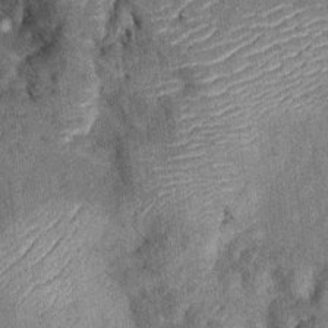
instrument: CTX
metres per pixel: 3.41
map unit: Ht
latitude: 10.4034
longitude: -38.8569
